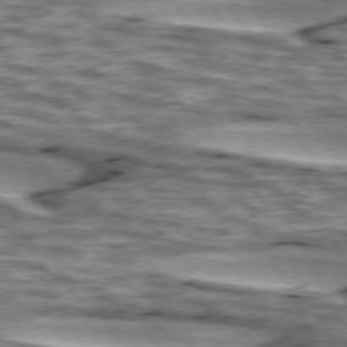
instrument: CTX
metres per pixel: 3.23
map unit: lApd
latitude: 74.4034
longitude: -55.0080
